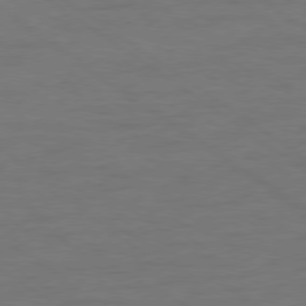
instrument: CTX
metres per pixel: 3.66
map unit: Ap
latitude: -79.3320
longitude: -53.5749
